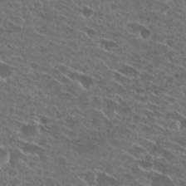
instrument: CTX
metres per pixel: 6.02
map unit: Hto
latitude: 27.3293
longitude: -46.4034
